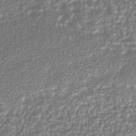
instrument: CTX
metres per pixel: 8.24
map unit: Nhu
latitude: -40.2361
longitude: -84.6491
